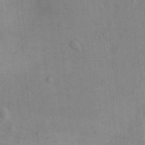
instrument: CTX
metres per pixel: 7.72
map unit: eHh
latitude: -0.1228
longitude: 17.3132
